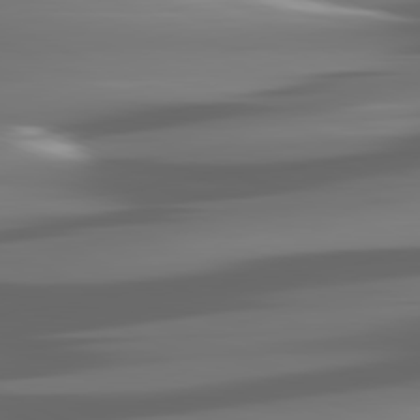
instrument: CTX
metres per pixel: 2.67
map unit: lApd
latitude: 81.5560
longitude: -141.6693
